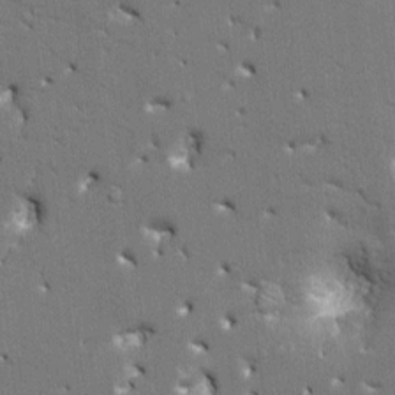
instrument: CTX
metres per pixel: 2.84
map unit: HNhu
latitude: 8.4412
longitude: -5.1025
